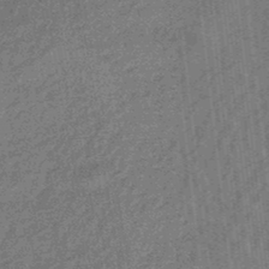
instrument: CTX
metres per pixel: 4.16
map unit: eHb
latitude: -44.2173
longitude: 88.8597
